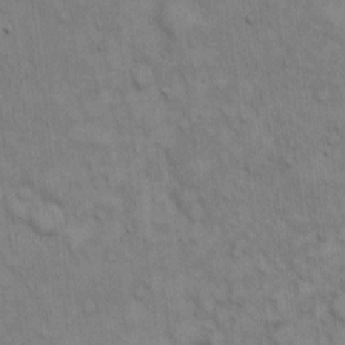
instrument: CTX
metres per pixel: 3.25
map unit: Hto
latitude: 13.0081
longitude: -60.7435
